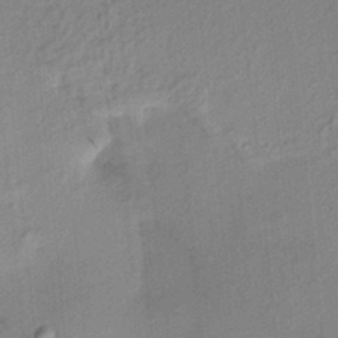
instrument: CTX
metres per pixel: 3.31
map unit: HNhu
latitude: 13.6883
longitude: 10.4629
